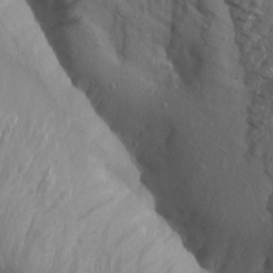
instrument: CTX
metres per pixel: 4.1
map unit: Aa
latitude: 14.5735
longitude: -142.8002
